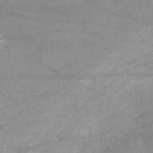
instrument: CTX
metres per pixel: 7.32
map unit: HNb
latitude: -52.3306
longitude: -41.9717
